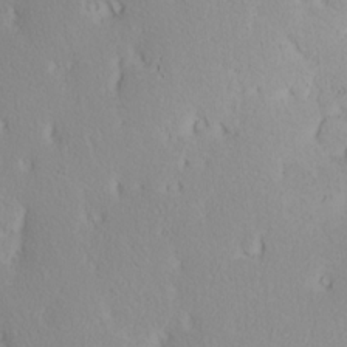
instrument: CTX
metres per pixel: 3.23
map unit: eHh
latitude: -2.1983
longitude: 20.6329
